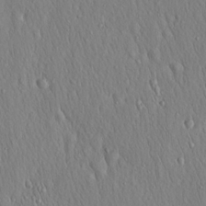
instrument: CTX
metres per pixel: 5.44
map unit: Hto
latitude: 16.7246
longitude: -58.1578
